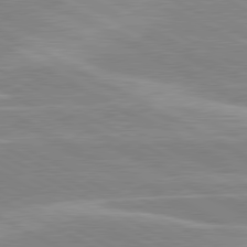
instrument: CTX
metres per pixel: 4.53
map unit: lApd
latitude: 80.4790
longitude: -124.5545
